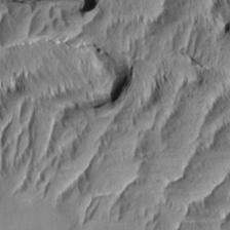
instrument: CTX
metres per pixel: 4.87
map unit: Aa
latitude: 8.5735
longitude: -131.7072
